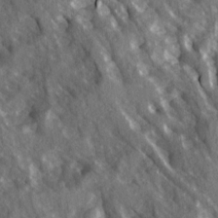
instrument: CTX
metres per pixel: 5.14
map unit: Ave
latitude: 15.0459
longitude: -131.8584
